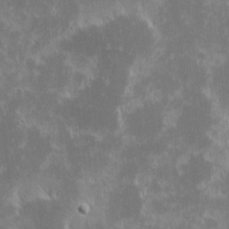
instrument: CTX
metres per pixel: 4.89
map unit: eHh
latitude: -1.5588
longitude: -85.1025
